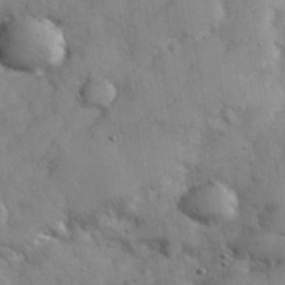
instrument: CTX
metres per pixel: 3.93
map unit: eHh
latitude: 38.1767
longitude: -67.6505
